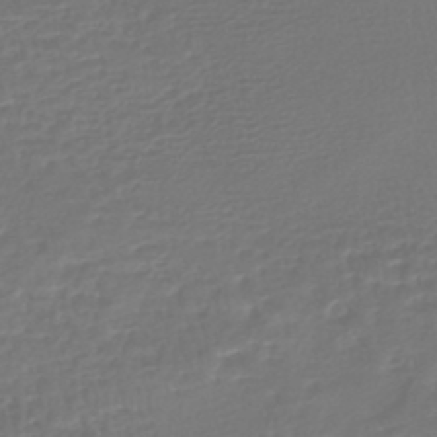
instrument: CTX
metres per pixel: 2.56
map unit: HNhu
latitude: -46.5951
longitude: 99.2565
